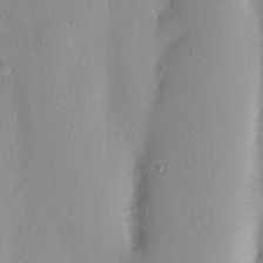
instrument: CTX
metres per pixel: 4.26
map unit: Nhu
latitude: 15.9717
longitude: -78.6491
